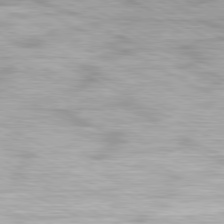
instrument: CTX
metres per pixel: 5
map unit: Hpe
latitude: -81.5210
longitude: 17.3888
